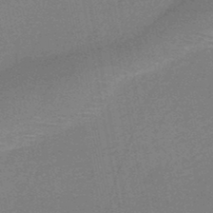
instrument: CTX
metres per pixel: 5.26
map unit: HNb
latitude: -46.8975
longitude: -39.7072
